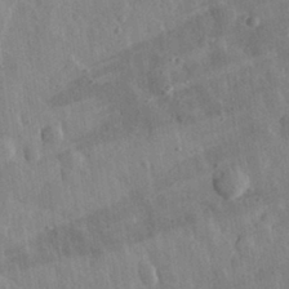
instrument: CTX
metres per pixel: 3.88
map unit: eHh
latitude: 31.5560
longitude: -79.6316
